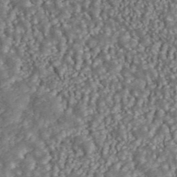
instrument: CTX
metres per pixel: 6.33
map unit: ANa
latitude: 43.9528
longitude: 37.1053
